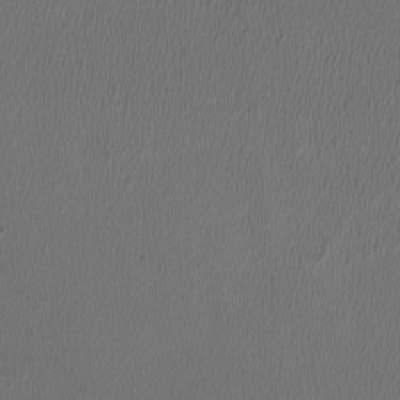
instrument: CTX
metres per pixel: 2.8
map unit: HNhu
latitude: -3.2942
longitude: -2.8569
